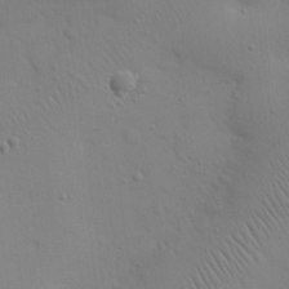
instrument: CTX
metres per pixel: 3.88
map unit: eHh
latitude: 25.1025
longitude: -69.6316
